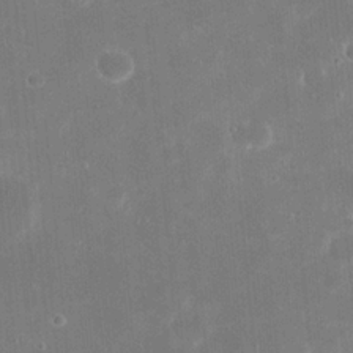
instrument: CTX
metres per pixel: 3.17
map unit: eHh
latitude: 20.6869
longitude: -67.9717
